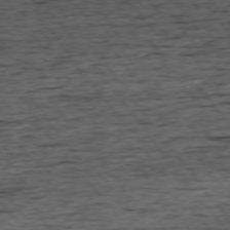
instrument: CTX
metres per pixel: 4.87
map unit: Ap
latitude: -75.1809
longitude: -93.1592
